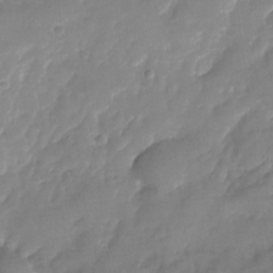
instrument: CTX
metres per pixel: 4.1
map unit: Nhu
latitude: -23.6911
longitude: -69.8017
